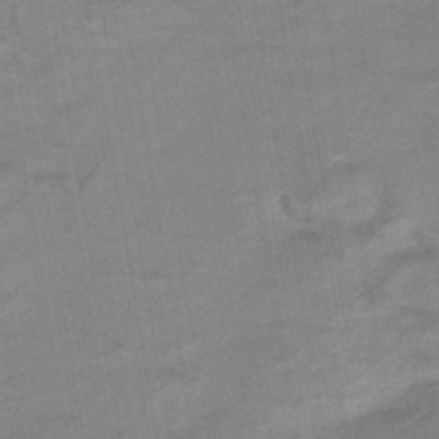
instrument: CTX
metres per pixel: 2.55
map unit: HNhu
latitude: -41.8611
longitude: 91.3510
